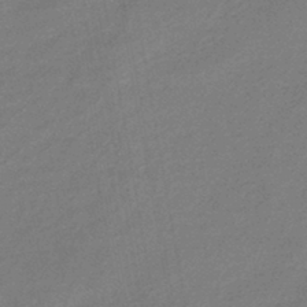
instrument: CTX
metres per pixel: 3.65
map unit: HNhu
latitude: -42.9163
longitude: 90.3307
